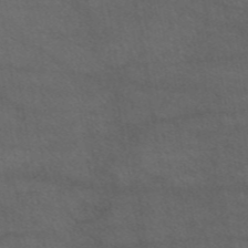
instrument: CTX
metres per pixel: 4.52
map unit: eAb
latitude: 45.9528
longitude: 114.7463
